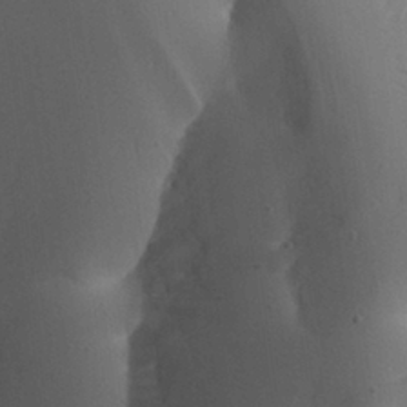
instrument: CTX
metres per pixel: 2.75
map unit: Aa
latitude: 27.3293
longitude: -128.8947
